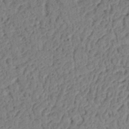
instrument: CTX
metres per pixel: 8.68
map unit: Ht
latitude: 12.9892
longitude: -74.6302
